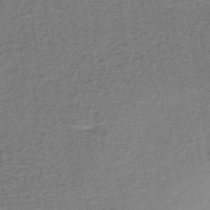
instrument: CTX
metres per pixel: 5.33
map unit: lHb
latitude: -38.7085
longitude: 60.1606
